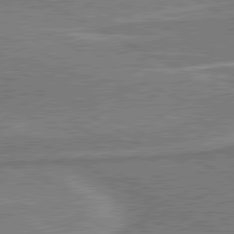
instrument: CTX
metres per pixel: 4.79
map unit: lApd
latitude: 80.6679
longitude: 141.4643
